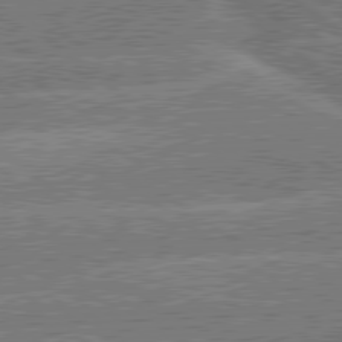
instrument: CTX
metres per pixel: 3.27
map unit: lApd
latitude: 79.9717
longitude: -144.9514
